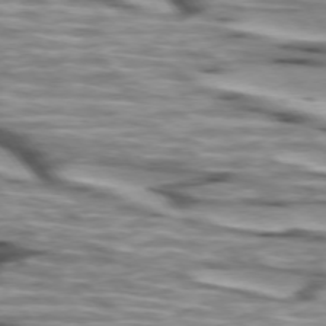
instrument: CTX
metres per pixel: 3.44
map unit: lApd
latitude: 74.3467
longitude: -58.3467
